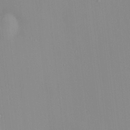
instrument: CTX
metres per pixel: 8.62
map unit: HNhu
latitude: 7.7072
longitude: 8.6140
